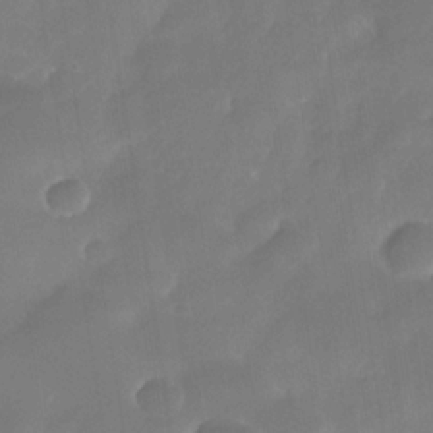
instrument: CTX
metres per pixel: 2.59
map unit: Nhe
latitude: -34.1606
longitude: -145.8016
